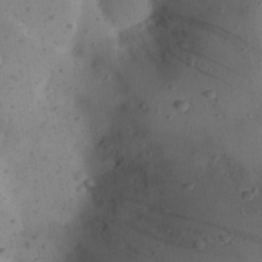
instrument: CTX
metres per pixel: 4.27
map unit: Nhu
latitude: 22.3656
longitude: -72.8380
